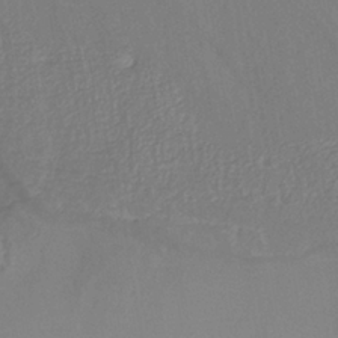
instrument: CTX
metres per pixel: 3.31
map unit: ANa
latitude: -38.4251
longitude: 95.5588
